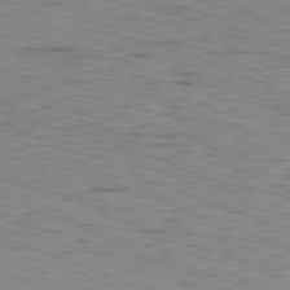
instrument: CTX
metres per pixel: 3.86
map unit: Ap
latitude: -81.9367
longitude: -69.9906
